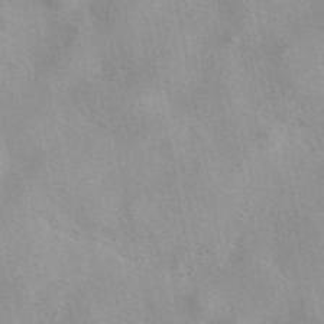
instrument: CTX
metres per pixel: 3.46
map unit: eAb
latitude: 40.7435
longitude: 105.2187
